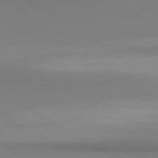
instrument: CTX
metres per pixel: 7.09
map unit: lApd
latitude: 80.6490
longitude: 147.5588
